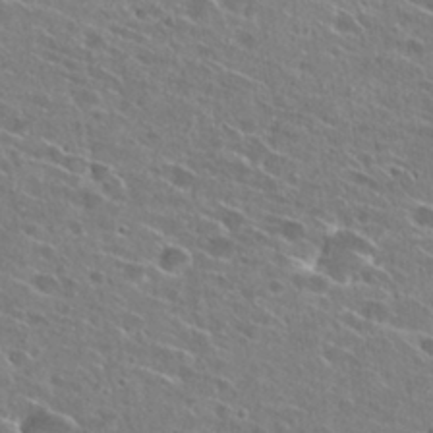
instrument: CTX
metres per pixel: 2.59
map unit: Hto
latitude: 27.0836
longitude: -44.6868
